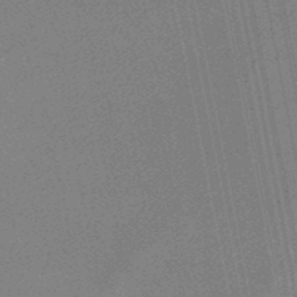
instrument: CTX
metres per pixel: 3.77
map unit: lHb
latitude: -48.3118
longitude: 68.8597
